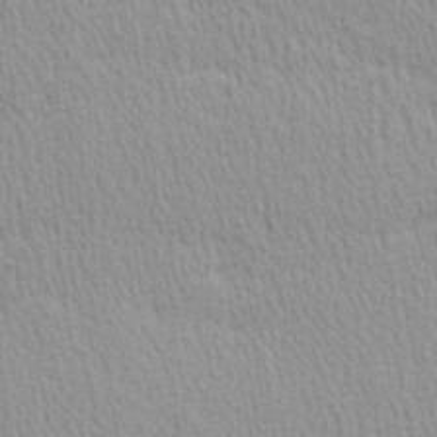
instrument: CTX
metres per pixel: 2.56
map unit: Hve
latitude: 1.5560
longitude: -124.7813
